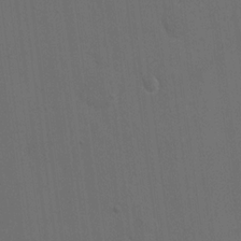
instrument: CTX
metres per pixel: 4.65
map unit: eHh
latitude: 19.0836
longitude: -66.0444
